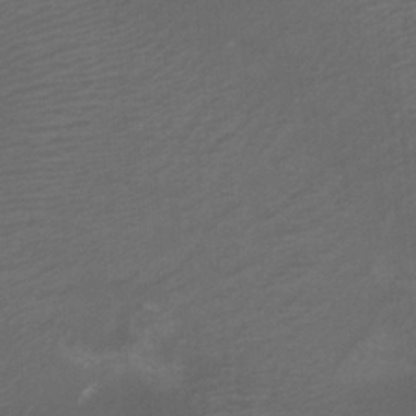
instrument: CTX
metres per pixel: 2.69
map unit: Nhu
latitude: -8.1606
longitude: -92.0822
